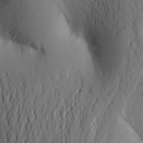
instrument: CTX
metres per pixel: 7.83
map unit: Aa
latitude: 25.7071
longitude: -149.1592
